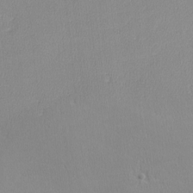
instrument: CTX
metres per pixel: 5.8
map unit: lHvf
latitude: -12.3873
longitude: -99.7449
